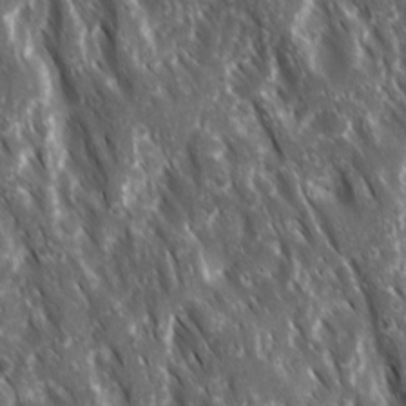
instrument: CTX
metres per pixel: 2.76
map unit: Ave
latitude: 15.4427
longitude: -132.5735
